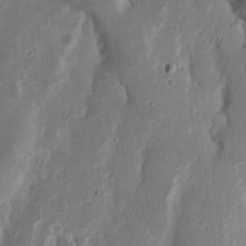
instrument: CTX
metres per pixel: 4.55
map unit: Nhu
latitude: 18.3089
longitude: -73.5372
